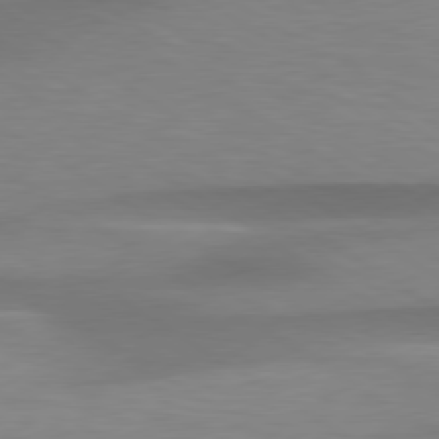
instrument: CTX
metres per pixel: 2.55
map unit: lApd
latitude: 79.3104
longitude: -93.3292
